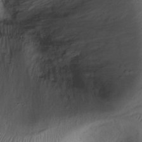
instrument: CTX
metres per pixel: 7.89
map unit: Ht
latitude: -7.6344
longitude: -35.0080
